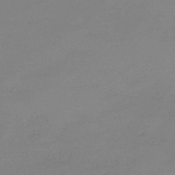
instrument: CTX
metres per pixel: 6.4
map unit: eHb
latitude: -45.3699
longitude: 86.4251
